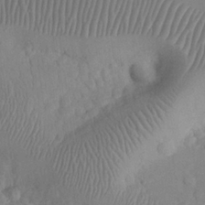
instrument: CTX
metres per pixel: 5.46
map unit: eHh
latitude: 25.2537
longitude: -66.3089
